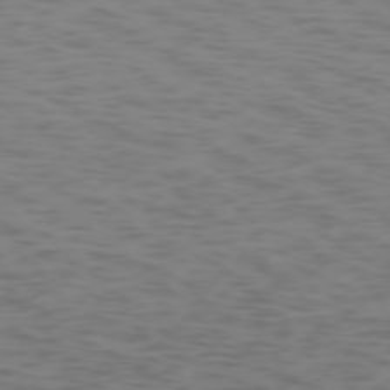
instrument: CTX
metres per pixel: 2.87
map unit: Ap
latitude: -75.4077
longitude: -67.6127
